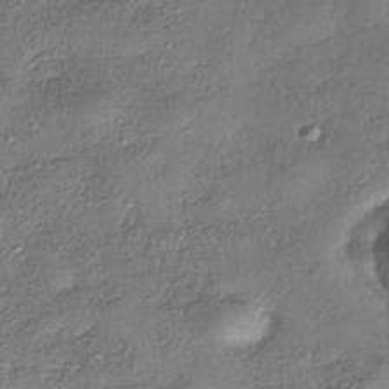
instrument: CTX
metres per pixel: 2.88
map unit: eHh
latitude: -41.8611
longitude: 123.2187
